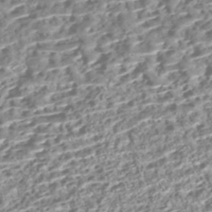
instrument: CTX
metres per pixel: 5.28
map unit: Nhe
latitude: -47.3887
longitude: -172.6112
